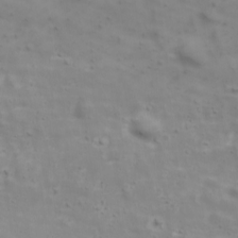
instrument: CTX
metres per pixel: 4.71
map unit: Ave
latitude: 17.6694
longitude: -133.8205
